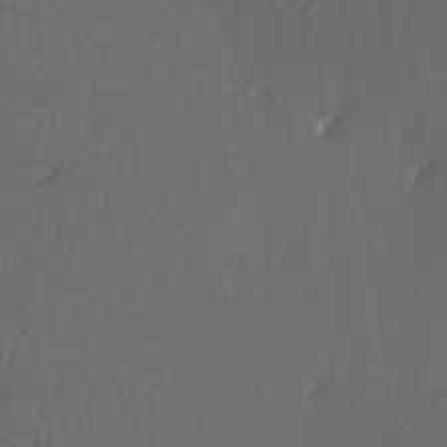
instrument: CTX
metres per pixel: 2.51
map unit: Ave
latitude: -6.2928
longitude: -120.8380
